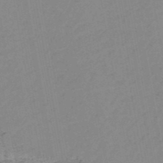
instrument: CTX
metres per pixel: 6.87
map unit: HNb
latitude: -51.1242
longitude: -51.5182
